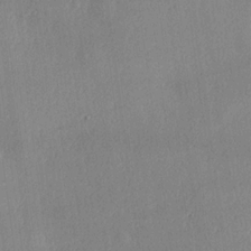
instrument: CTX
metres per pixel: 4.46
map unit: Hve
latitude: 18.8380
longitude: 149.6722
